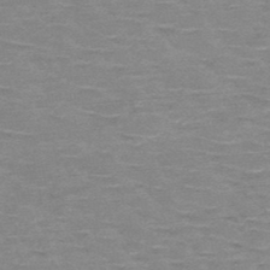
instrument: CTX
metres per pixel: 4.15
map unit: HNb
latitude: -48.1795
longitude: -48.8191
